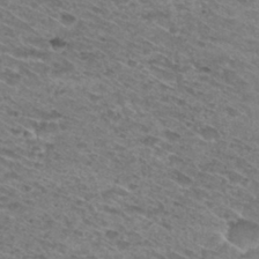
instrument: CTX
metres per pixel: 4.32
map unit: Hto
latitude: 30.8569
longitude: -46.8380
